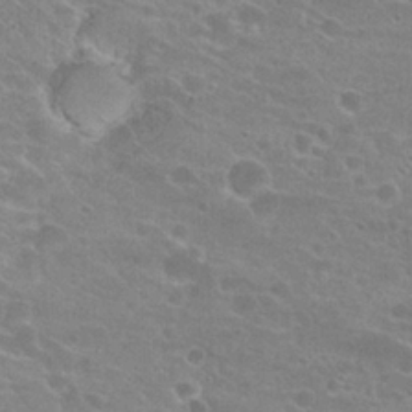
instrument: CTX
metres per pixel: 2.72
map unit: Hto
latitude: 23.5749
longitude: -43.7639
